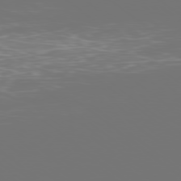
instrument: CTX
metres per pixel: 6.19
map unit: Ap
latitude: -78.9541
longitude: -60.4223
